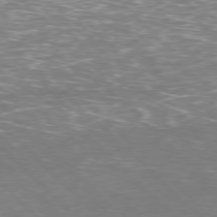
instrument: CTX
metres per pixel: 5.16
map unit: Hpe
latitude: -77.7478
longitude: 15.1243
